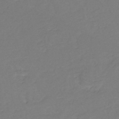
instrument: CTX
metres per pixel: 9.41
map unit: eHh
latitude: -44.3117
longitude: -29.4426
